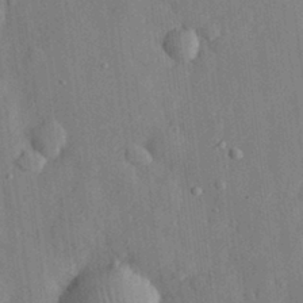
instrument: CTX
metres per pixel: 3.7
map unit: eHh
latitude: 29.1970
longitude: -76.9702
